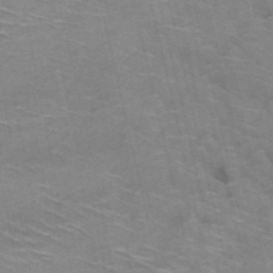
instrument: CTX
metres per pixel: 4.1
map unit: HNb
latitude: -47.7855
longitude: -48.1767
